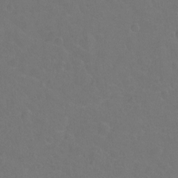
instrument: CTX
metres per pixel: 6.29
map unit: Hto
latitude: -2.8219
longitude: -34.8758
